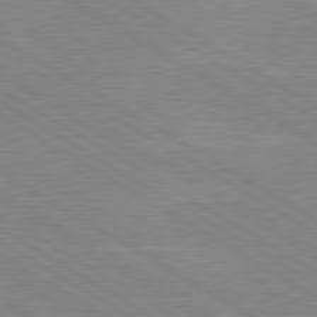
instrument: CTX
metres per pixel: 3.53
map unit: lApd
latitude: 80.1200
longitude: -126.2901
